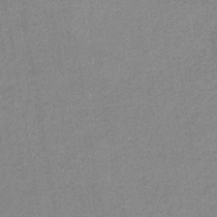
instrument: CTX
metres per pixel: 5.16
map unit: HNb
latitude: -34.1984
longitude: 57.5777
